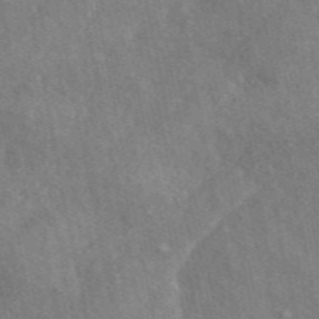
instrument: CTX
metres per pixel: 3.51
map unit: ANa
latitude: 49.1025
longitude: -75.5749
